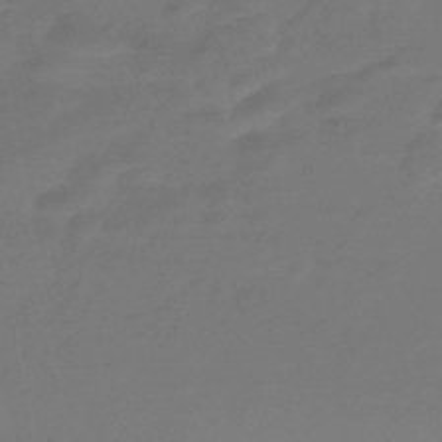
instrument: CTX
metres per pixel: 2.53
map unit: HNhu
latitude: -46.2928
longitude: 90.1795
